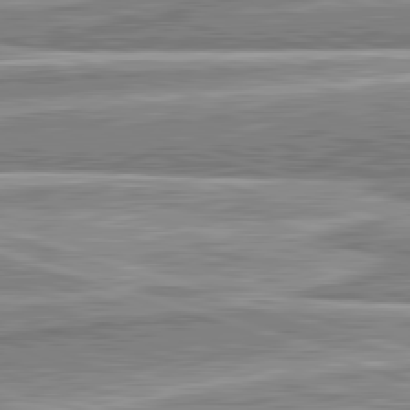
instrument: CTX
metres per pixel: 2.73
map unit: lApd
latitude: 82.5923
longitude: 166.9731
